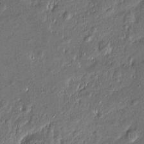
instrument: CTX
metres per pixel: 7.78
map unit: Htu
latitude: -7.4454
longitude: 176.8597
